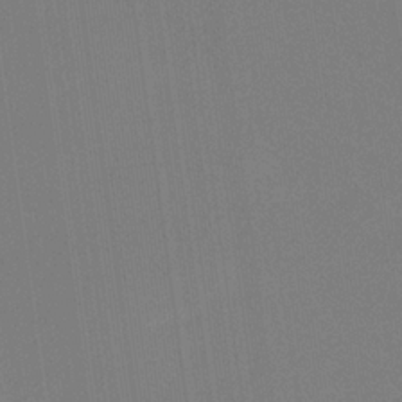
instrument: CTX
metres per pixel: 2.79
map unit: eHb
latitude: -30.3684
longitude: 63.0864
